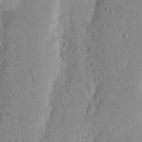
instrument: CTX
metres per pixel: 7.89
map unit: Nhu
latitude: 17.3482
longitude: -78.2523
